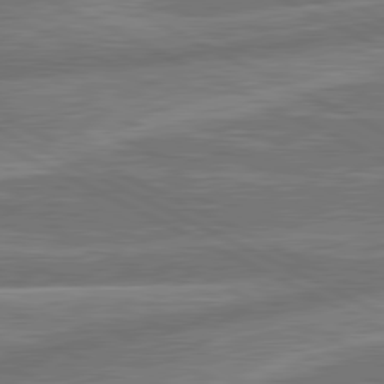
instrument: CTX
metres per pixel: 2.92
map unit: lApd
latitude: 80.9703
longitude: -167.5182
